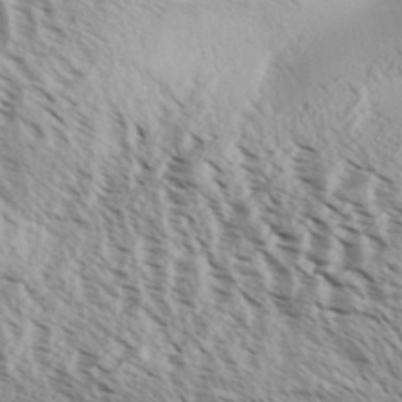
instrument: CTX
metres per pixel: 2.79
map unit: Aa
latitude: 32.1200
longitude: -138.1956
